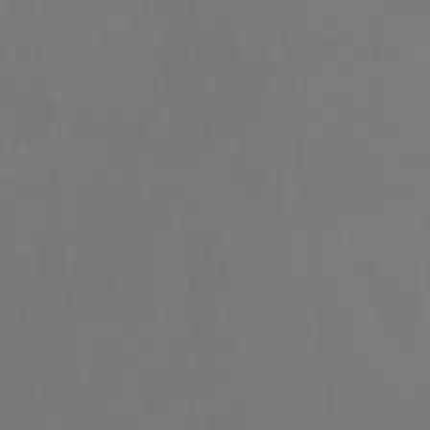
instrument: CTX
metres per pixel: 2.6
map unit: HNhu
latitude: 7.2348
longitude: 8.7652
